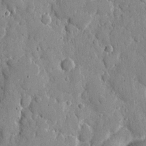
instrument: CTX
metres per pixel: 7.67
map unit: eHh
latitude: 8.0444
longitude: -67.2914
